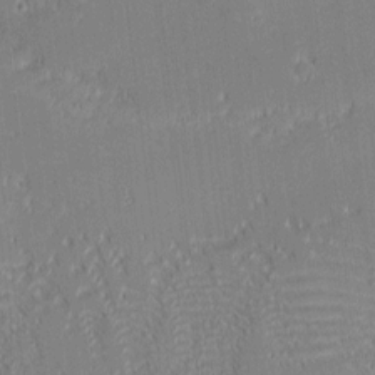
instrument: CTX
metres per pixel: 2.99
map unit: eHh
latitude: -2.3495
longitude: -83.0269
